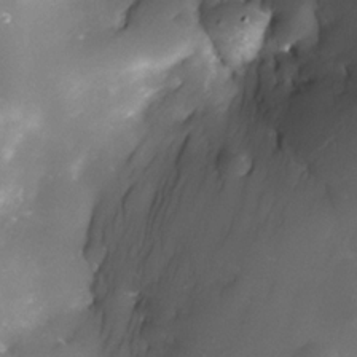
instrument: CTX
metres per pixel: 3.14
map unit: Nhe
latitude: -32.8408
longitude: -115.9528
